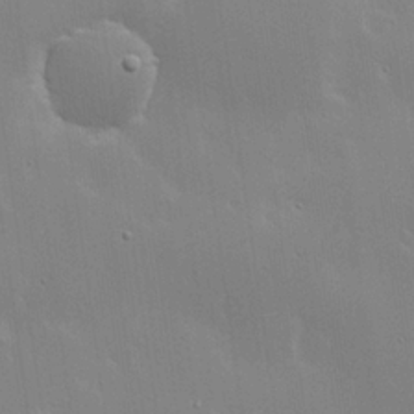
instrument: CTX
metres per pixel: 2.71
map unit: lHvf
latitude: 17.9150
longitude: -117.6694
